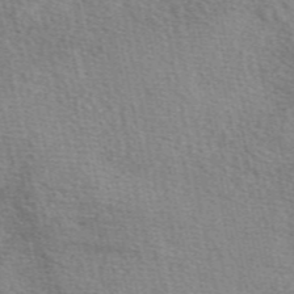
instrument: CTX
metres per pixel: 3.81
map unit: eAb
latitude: 49.5371
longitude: 113.8045
